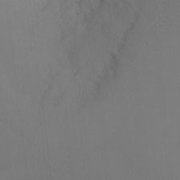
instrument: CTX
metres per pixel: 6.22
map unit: Ht
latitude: -6.7463
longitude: -34.8947
